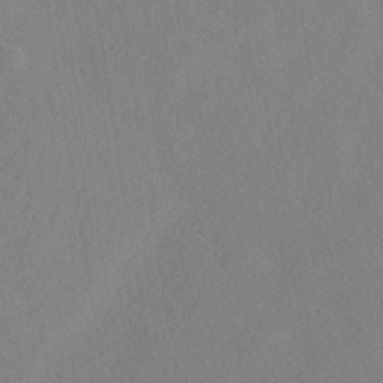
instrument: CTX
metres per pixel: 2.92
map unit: HNhu
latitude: -40.2739
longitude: 100.9919
